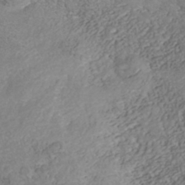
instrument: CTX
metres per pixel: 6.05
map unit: Nhe
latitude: -42.0283
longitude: -110.0822
